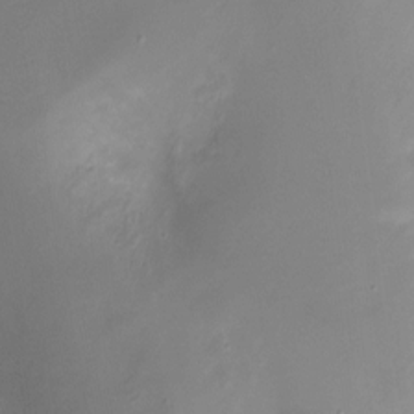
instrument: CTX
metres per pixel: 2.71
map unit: Ht
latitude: -11.1809
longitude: -27.1592
